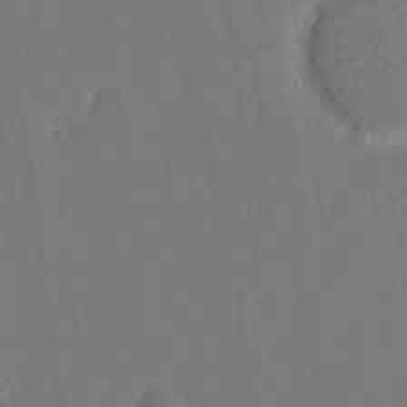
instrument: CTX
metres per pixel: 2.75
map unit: eHh
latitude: 18.3656
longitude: -67.9150
